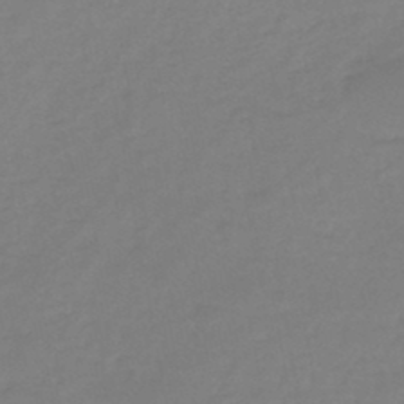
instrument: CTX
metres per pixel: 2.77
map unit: HNb
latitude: -46.5762
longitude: -35.4993
